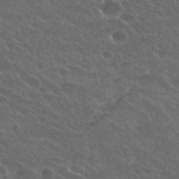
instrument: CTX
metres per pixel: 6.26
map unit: Hto
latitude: 25.6316
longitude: -39.5560
